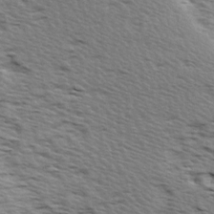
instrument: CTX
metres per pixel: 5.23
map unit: Ave
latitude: 14.8947
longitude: -103.9150
